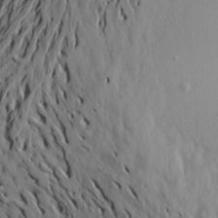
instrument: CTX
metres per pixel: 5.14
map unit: Aa
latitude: 20.5735
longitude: -148.4601
